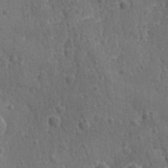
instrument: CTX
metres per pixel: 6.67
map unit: lAvf
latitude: -9.7100
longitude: -120.5735
